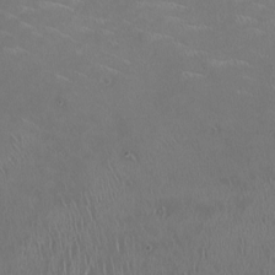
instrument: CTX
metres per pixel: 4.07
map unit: HNhu
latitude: 1.3859
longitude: -3.1403
